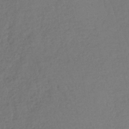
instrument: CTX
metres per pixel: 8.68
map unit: lHb
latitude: -39.3699
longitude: 68.7652
